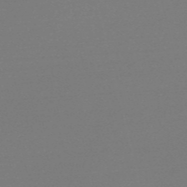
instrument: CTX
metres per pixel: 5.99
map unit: Nve
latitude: -56.7652
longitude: 62.5951
